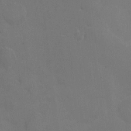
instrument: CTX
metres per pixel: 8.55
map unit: eHh
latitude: 5.3293
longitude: -65.9717
